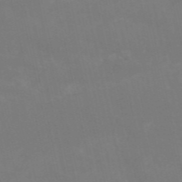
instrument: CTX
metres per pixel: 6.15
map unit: HNb
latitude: -54.5196
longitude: -35.4048
